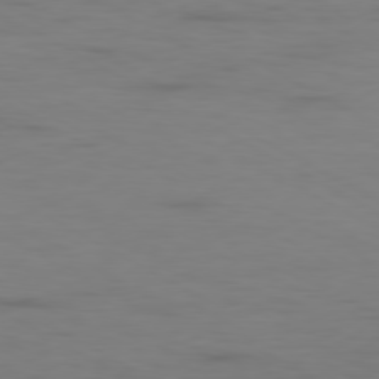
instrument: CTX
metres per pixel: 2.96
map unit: Ap
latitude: -79.9745
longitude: -91.6694
